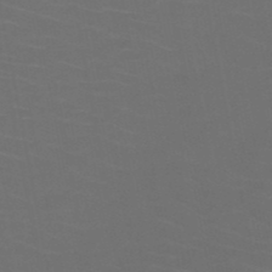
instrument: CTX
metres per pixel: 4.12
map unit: HNb
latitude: -50.3684
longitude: -44.0822
